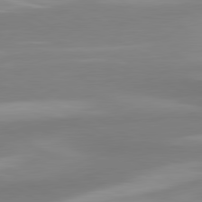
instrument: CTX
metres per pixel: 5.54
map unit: lApd
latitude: 80.5735
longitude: 174.9352
